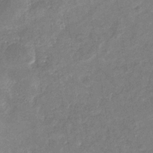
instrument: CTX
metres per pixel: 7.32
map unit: eHb
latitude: -34.3495
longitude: 74.6897
